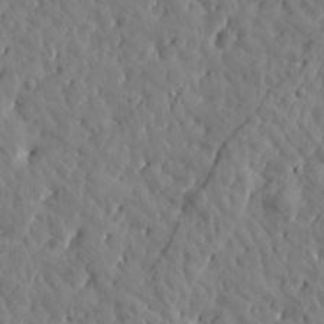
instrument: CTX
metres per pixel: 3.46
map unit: Htu
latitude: 1.1403
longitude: 179.0675
